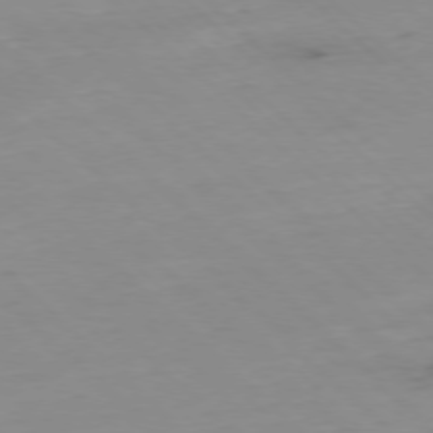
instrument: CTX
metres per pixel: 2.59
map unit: Ap
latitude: -77.3510
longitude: -90.5735
